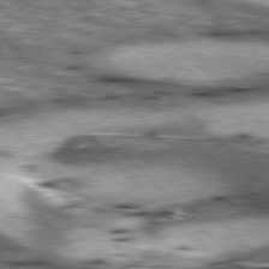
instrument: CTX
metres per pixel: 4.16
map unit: lApd
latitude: 76.9324
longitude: -50.6490
